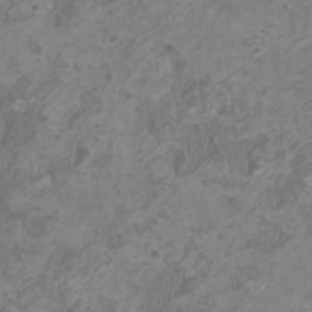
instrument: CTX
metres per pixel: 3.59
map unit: HNhu
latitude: 1.6316
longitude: -1.6882
